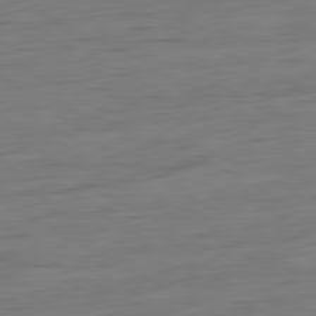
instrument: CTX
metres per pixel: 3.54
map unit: Ap
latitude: -81.6722
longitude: -78.3090
